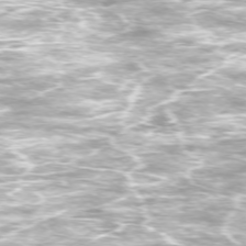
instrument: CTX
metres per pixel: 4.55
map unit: Ap
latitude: -75.0298
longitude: -75.6127
